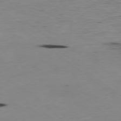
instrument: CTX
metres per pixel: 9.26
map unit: Hpe
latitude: -78.6896
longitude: 16.6897
